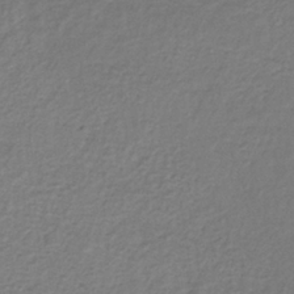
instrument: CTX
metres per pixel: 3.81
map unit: lHb
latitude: -34.7652
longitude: 61.5399
